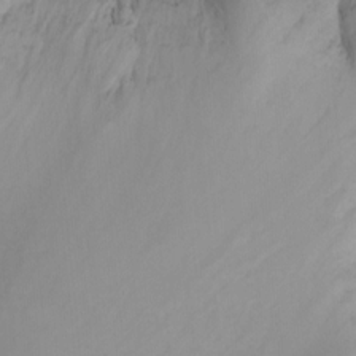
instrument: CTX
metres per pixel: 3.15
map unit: Htu
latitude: -8.7463
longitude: -64.7057
